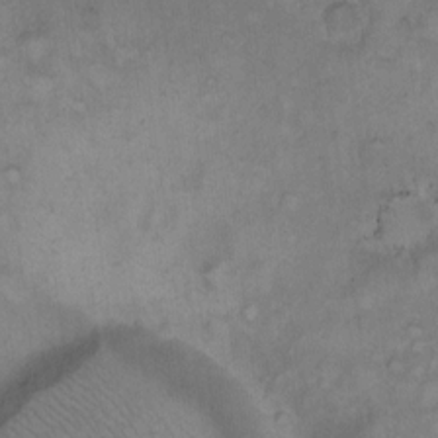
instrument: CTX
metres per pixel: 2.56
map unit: Hto
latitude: 9.9150
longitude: -60.1766
